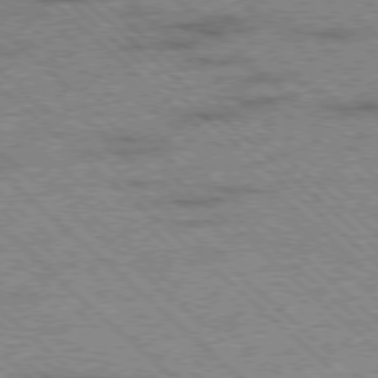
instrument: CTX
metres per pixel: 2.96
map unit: Ap
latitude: -78.2361
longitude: -49.4804
